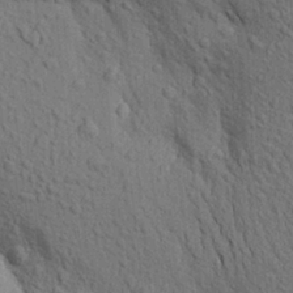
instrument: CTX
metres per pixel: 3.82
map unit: Aa
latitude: 19.7638
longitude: -149.5182
